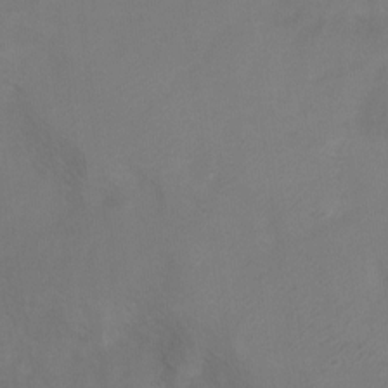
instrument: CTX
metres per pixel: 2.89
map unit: Ht
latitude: 1.4993
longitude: -35.7638
